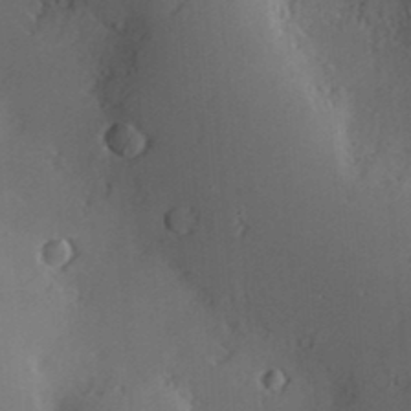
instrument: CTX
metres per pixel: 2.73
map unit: Nve
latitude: -9.0486
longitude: 174.8596
